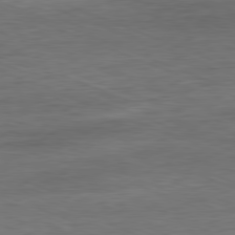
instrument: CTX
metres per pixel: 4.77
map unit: Ap
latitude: -81.2565
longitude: -80.0255
